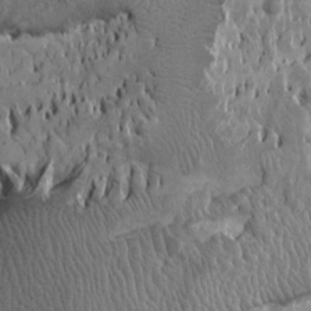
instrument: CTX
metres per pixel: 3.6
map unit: Ht
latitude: -3.1242
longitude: -15.1026
